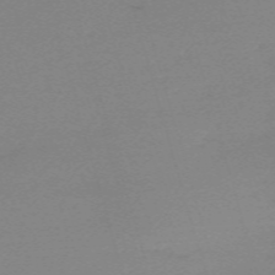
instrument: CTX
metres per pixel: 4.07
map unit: eHh
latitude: -61.5399
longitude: 52.1039
